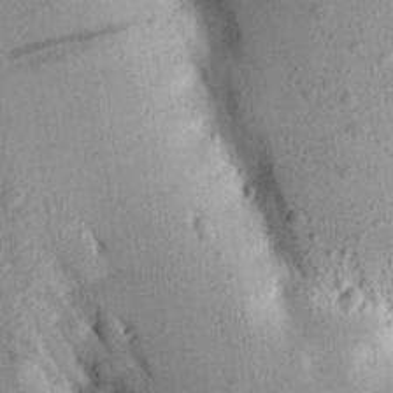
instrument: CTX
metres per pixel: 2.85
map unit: Aa
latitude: 16.3278
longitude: -148.6491
